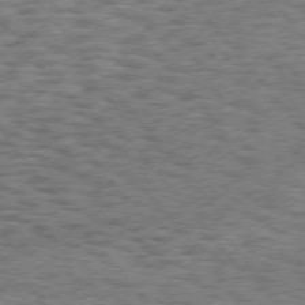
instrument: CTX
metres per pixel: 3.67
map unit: Hpe
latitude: 75.0081
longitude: -135.5938
